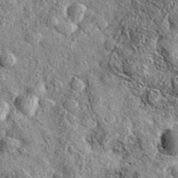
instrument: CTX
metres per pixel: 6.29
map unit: eAb
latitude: 37.4048
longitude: 109.7667
